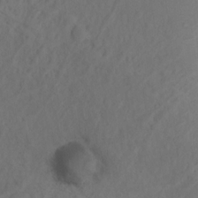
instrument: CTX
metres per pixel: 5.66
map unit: Nhu
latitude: 12.1011
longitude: -28.1578
